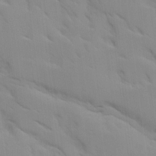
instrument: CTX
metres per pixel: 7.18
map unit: Ave
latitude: 8.8569
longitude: -103.4993
